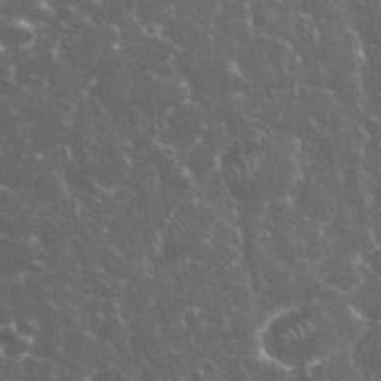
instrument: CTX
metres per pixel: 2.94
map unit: eHh
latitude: 34.1011
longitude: -60.3656
